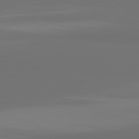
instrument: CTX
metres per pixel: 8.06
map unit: lApd
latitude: 82.0822
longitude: 163.2754
